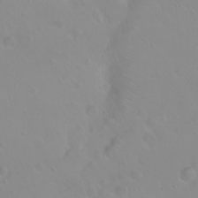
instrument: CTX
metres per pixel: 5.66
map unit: eHh
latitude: 1.7827
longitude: -54.8569
